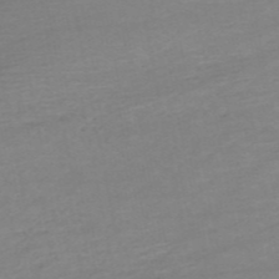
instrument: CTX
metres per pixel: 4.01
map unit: HNb
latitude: -54.1039
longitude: -44.4034
